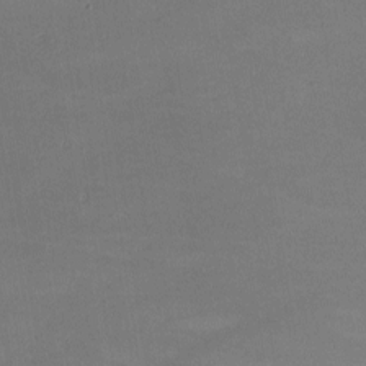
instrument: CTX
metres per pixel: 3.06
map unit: lHvf
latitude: -9.5399
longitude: -101.8394
